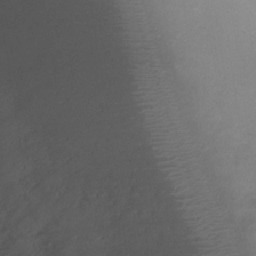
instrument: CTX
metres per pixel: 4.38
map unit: Ht
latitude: 1.2348
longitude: -21.3482
